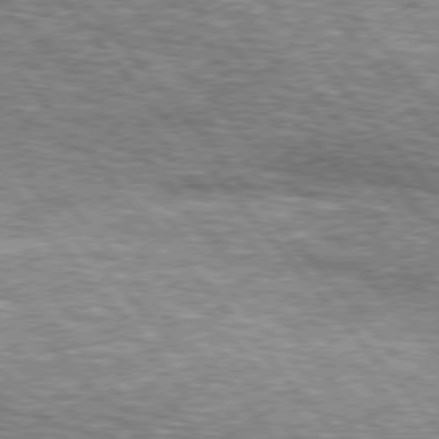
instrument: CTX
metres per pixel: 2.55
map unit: lApd
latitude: 76.4412
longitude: -73.8584
